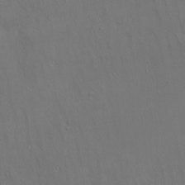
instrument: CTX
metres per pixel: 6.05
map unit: Ave
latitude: 22.7246
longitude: -136.1200
